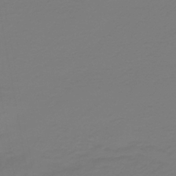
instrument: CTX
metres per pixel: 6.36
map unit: lHb
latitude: -42.1794
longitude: 63.9556
